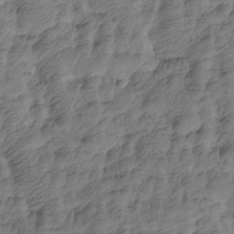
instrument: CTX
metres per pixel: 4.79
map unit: Htu
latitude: -4.8975
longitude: -176.9325
